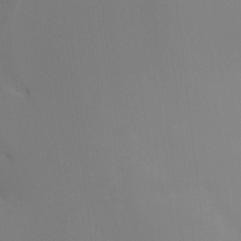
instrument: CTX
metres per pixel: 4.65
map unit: Ht
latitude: -13.5021
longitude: -50.2144
